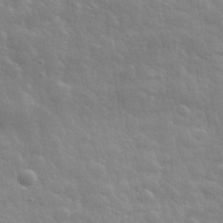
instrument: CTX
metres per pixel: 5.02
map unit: eHh
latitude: 32.2711
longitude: -70.1011
